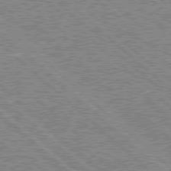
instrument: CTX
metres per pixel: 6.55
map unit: Hpe
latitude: 78.0633
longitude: -159.3293
